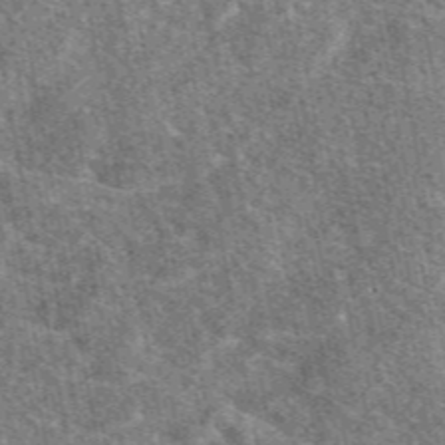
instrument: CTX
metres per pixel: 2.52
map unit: eAb
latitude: 49.2348
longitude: 117.2753
